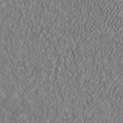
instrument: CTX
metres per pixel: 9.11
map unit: ANa
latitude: 42.5735
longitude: 28.6896
